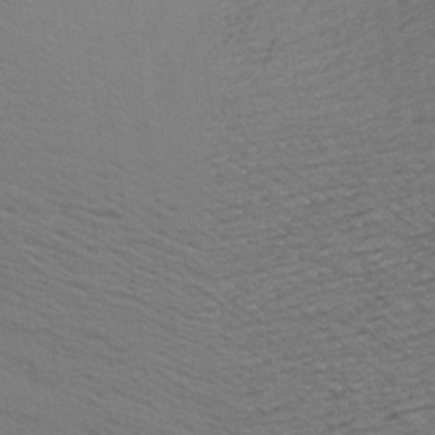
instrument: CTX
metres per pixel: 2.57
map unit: Aa
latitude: 22.5168
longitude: -145.0647
